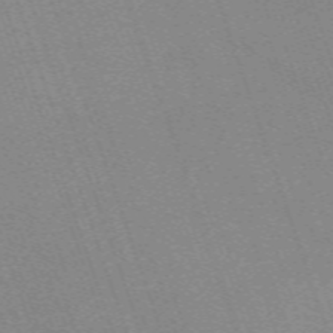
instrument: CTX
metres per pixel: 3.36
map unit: eHh
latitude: -64.6141
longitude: 51.7289
